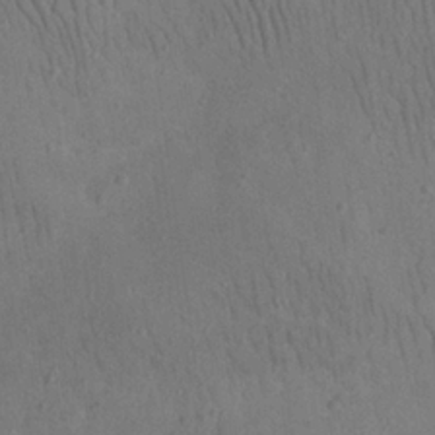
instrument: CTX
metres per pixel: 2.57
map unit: eHh
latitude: 23.8961
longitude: -68.4034
